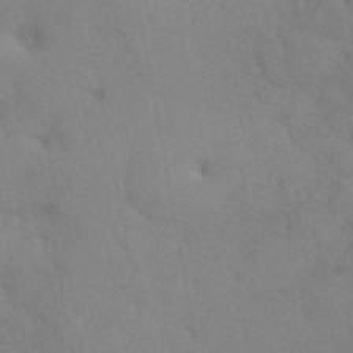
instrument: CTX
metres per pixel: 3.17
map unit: ANa
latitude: 42.5735
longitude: 51.2564
